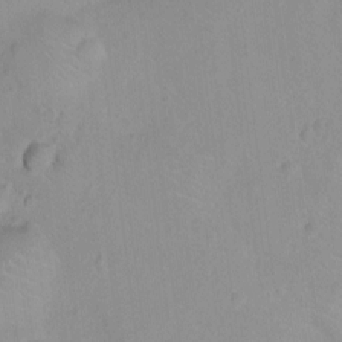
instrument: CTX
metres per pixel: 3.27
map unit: Ht
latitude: -9.2187
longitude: -22.6301
